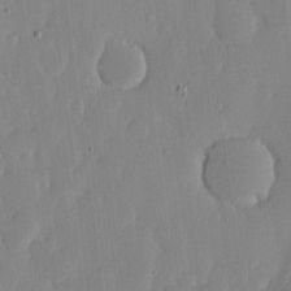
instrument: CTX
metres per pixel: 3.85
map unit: lHvf
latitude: 17.3671
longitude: -115.2348
